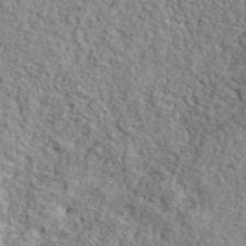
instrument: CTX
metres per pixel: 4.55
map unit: ANa
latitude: 41.1214
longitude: -86.3845
